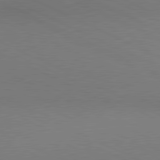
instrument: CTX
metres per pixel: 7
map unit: lApd
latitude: 80.9325
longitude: 144.4251
